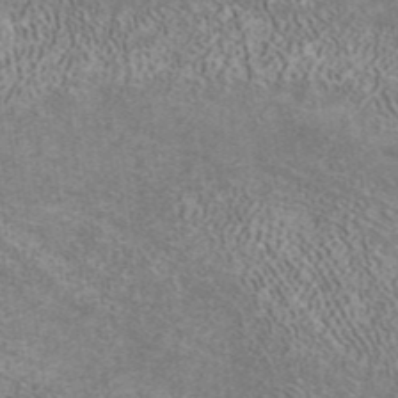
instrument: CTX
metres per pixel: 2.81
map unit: ANa
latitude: 40.6112
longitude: 17.4266
